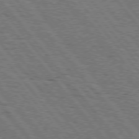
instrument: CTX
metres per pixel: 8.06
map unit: Hpe
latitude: 75.5560
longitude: -153.4049
